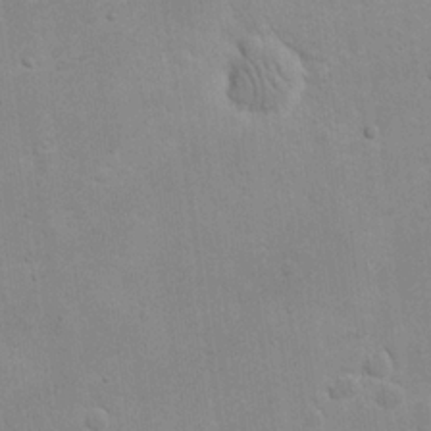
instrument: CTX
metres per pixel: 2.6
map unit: eHh
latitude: 20.3090
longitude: -69.7072
